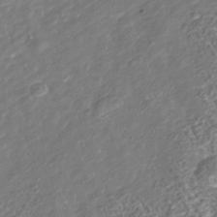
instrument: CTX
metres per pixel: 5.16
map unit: Nhu
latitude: -38.5952
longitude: -80.5735
